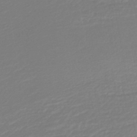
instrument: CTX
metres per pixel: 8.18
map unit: lHb
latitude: -44.9731
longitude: 60.0283
